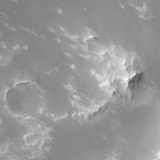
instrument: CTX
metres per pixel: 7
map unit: lHvf
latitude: -15.0676
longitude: -100.2145
